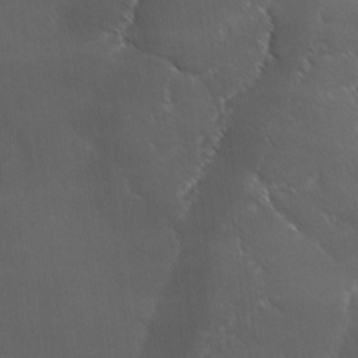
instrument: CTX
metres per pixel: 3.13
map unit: Ave
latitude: 1.2348
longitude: -113.8016
